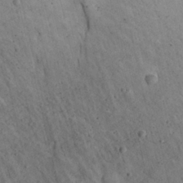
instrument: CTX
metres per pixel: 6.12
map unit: Ave
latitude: 23.1403
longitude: -136.1956
